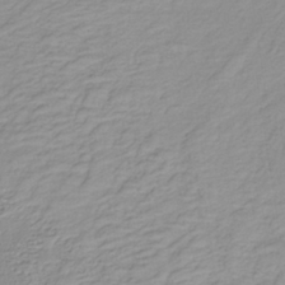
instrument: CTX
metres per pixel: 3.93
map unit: lHb
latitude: -36.3684
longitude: 70.1039
